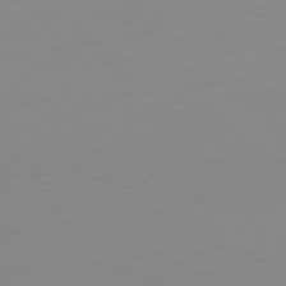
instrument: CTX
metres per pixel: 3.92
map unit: Ap
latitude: -79.1998
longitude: -67.4237
